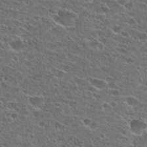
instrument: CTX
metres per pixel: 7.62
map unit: Hto
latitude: 23.9717
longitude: -43.4427
